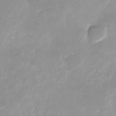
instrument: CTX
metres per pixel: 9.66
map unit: Nhu
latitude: -24.3117
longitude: -70.2900
